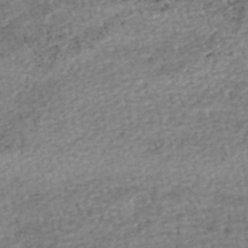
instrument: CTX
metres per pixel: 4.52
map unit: HNhu
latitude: -47.8611
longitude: 102.7274
